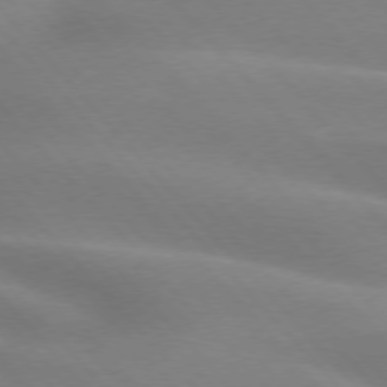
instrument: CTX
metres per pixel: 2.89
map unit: lApd
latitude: 75.4049
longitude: -60.9702
